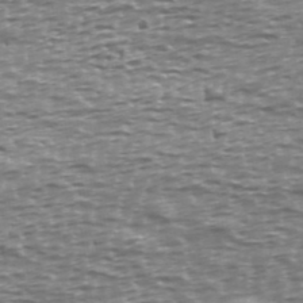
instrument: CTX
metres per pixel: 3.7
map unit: Ave
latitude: 40.1199
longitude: -112.7057
